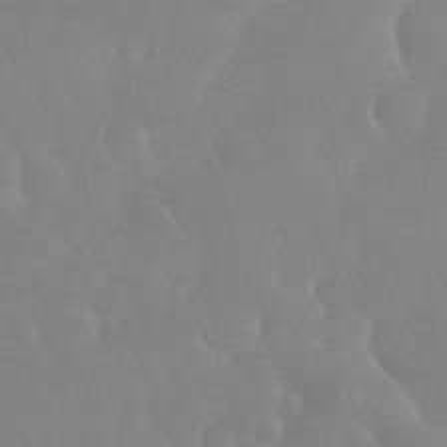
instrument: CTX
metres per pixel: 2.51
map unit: Nhu
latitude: 30.4790
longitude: -59.0647
